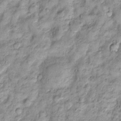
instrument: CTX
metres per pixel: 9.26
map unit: Htu
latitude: -4.5007
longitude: 158.7652
